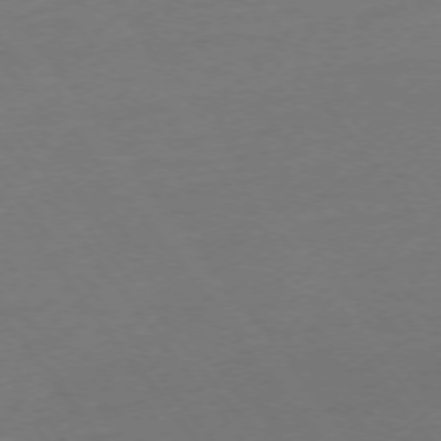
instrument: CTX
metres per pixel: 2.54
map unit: Ap
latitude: -75.5022
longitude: -94.6302
